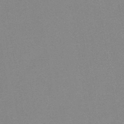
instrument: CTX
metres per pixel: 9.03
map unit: HNb
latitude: -44.5763
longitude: -40.4412
